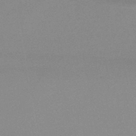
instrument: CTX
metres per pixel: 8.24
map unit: HNb
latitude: -44.1417
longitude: -40.4412
